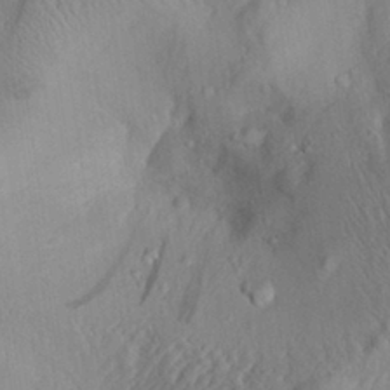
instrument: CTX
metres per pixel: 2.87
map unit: Aa
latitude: 29.1592
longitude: -135.4615
